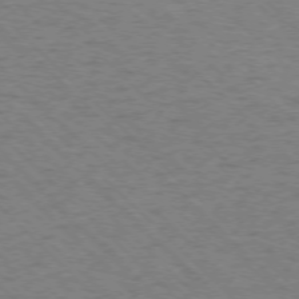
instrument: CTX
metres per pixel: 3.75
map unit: Ap
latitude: -75.7856
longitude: -80.1956
